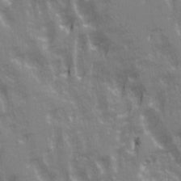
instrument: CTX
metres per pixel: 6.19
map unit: Ave
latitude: 21.1214
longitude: -134.4790
